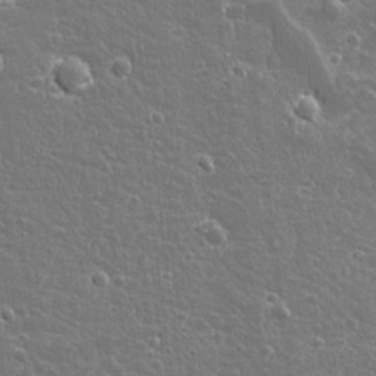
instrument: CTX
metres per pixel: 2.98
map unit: Aa
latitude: 12.2901
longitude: -125.4048
